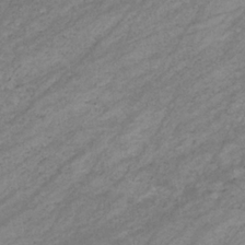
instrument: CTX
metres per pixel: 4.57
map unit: eHb
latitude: -32.8219
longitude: 70.8219
